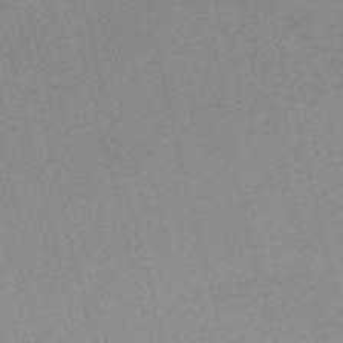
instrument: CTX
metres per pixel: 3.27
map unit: Nve
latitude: -56.7841
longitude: 58.8596
